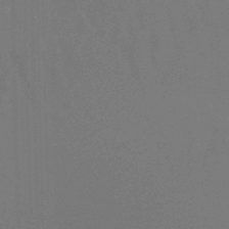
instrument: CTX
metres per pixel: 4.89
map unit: lHb
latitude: -45.6911
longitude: 63.7099
